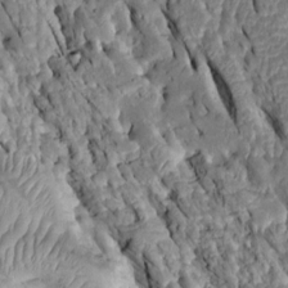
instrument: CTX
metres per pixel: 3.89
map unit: Htu
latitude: -1.5777
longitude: 149.3510
